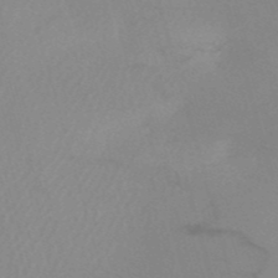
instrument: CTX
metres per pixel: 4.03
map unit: HNb
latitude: -53.1053
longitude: -49.6505
